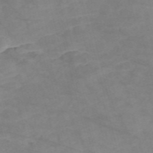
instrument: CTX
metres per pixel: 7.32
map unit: Nve
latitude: -57.2943
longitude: 50.8975
